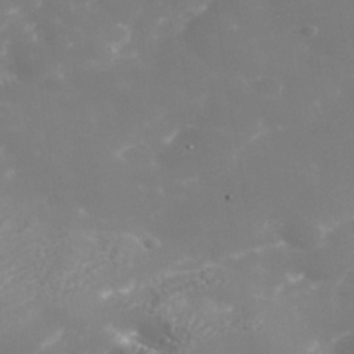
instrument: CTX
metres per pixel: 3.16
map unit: Nhe
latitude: -36.2928
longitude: -90.8002
